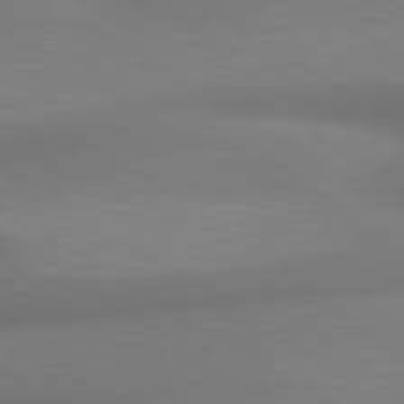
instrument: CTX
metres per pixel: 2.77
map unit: lApd
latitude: 80.4790
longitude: 120.4440
